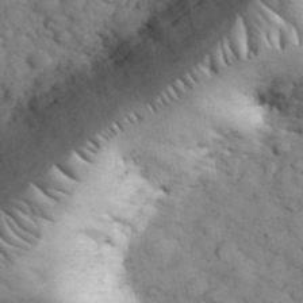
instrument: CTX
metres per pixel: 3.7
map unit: eHh
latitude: 33.5749
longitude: -67.7260
